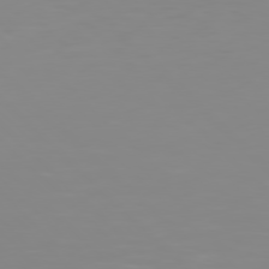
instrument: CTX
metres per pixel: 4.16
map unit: Hpe
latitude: 77.5371
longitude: -173.0269
